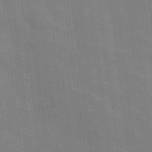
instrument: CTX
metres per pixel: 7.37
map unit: Ht
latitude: -5.1620
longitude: -14.7436
